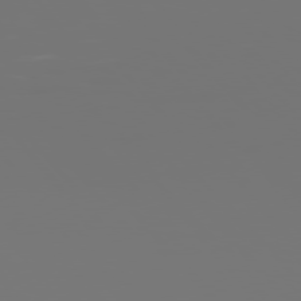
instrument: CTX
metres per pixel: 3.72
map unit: Hpe
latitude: 76.1955
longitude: -135.6883
